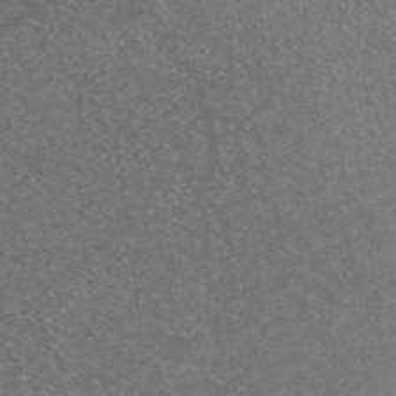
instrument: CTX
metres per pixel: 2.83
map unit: ANa
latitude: 41.9906
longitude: 25.9745
